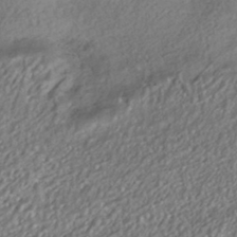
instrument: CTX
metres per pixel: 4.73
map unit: HNhu
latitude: -41.9367
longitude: 103.5021
